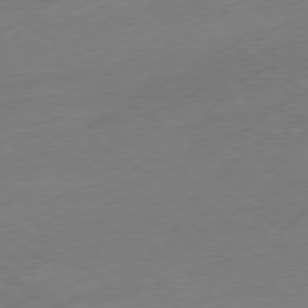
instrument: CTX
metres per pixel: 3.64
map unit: Ap
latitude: -78.7274
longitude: -57.9906
